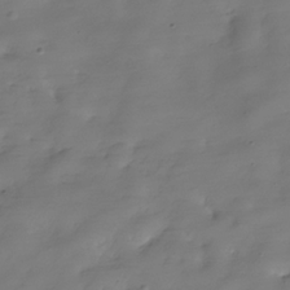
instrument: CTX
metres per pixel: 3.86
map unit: Hve
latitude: -31.1809
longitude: 94.6518
